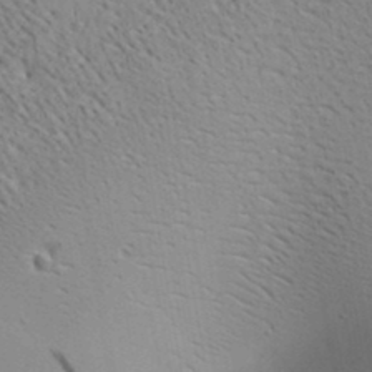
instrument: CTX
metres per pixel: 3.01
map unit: Ave
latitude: 18.9702
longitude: -140.3656
